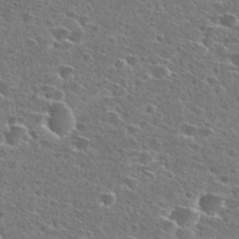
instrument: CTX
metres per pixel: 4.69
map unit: Hto
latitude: 27.4615
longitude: -47.2726
